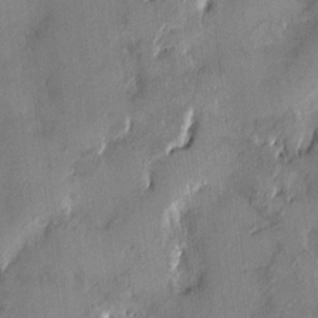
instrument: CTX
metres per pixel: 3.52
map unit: HNhu
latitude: 6.7435
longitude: 0.5574
